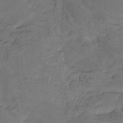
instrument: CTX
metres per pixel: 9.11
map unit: Nhu
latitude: -9.8233
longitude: -76.5923
